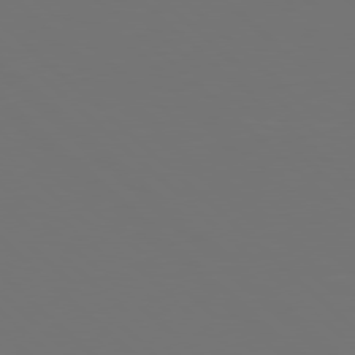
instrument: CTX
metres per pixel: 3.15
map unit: Hpe
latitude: 78.3845
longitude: -175.5938
